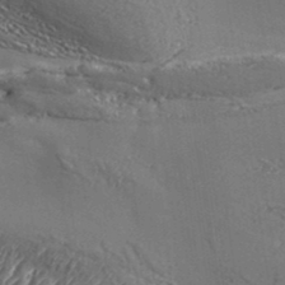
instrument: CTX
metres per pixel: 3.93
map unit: Aa
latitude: 33.9906
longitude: -134.7435
